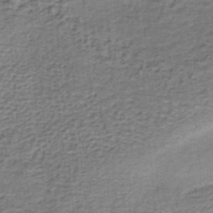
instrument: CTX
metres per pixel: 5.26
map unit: lHb
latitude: -36.2361
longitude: 60.4062
